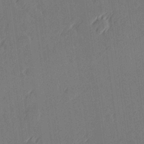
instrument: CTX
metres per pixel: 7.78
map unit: Hve
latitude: 26.6302
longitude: 145.4077
